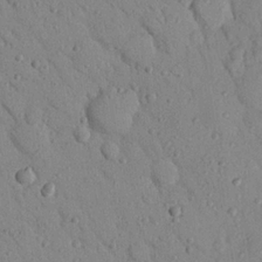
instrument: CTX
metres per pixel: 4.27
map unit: Nhu
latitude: 22.8380
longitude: -75.8017
